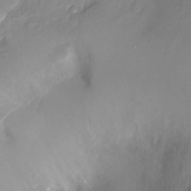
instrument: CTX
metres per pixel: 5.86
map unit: Ht
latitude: -17.1998
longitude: -45.2348
